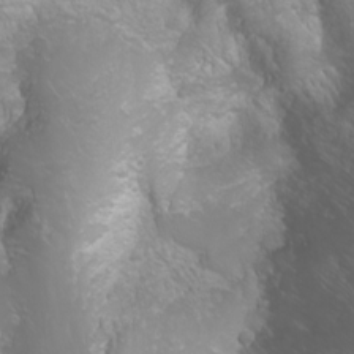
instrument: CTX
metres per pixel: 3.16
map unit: Nhu
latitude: -0.3307
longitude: -77.8772
